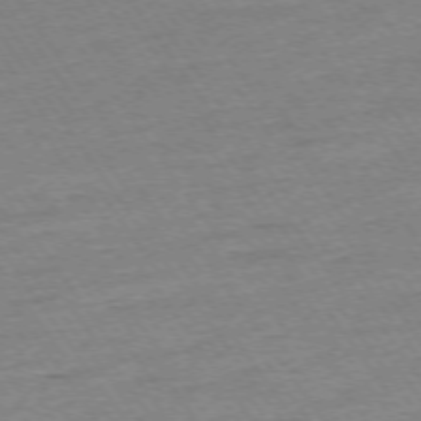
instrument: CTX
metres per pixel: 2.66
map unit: Ap
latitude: -74.4062
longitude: -83.1025
